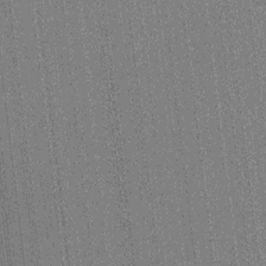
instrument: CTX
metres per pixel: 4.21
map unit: Ht
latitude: -16.0472
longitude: -45.7449
